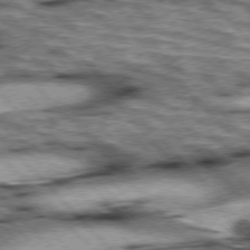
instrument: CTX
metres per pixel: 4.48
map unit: lApd
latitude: 76.4223
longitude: -50.4412
